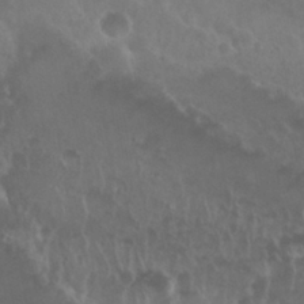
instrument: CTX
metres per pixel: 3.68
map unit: Nhu
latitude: 29.3859
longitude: -55.4615
